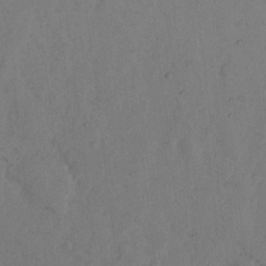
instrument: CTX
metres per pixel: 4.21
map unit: Hto
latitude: 7.5749
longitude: -59.9528
